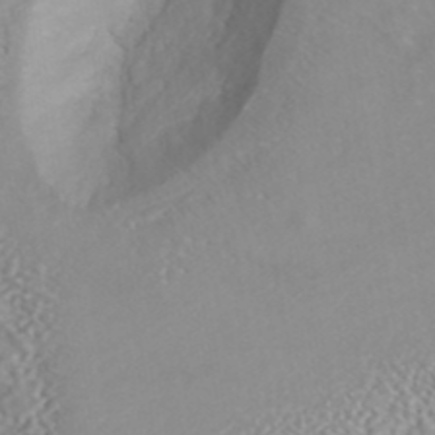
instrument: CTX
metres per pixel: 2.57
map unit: ANa
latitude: 40.4412
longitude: 28.2551
